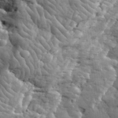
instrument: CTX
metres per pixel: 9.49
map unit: eHh
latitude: 32.7246
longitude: -79.3860
